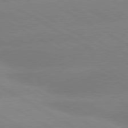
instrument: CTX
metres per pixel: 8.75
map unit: lApd
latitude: 80.4034
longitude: -152.9703
